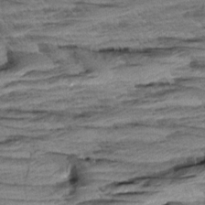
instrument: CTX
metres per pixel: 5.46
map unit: Aa
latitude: 8.5546
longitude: -137.6883
